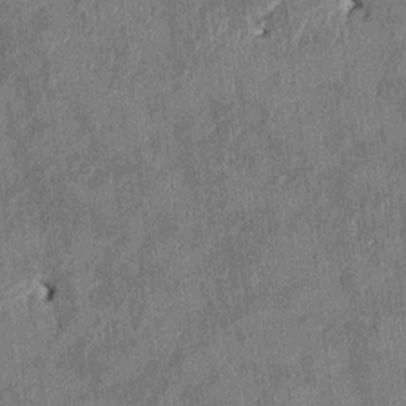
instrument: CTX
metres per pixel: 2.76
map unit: HNhu
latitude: 0.9513
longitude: -6.2145
